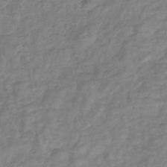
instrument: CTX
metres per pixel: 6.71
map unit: eHb
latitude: -32.8975
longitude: 73.3698
